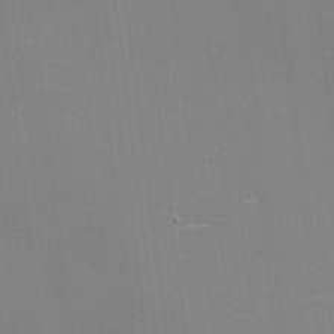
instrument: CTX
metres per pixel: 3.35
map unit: eHh
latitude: -2.5951
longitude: -80.4601
